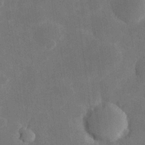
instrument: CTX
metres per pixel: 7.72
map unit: Hve
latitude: 25.0647
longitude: 150.1984
